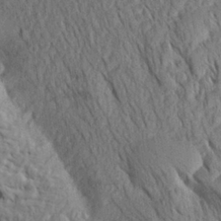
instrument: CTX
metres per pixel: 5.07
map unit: Aa
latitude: 27.0081
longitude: -144.1200
